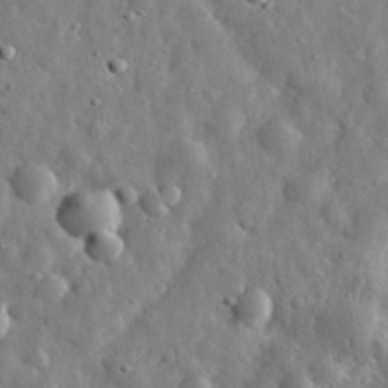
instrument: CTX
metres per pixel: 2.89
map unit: eHh
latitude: 31.4427
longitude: -73.8773
